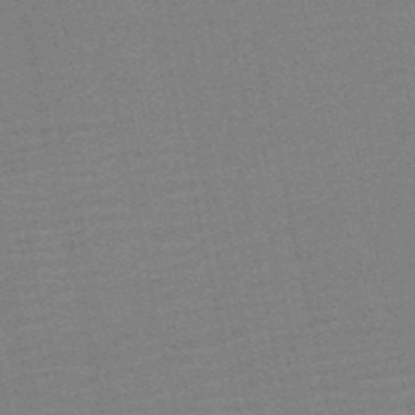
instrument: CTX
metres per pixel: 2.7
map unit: HNb
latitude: -52.2550
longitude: -47.6127
